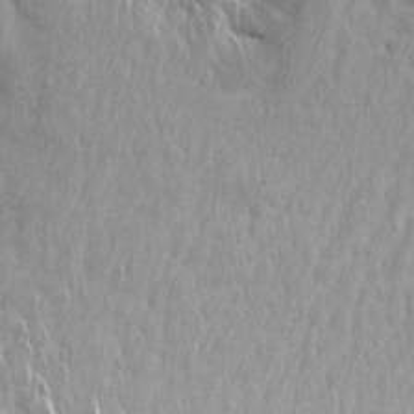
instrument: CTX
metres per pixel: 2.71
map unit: Aa
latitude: 14.7436
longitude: -141.6127
